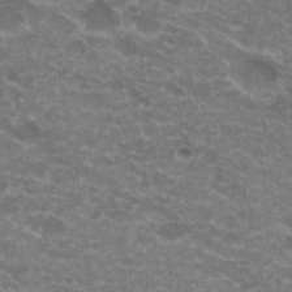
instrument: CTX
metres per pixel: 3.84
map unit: Hto
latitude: 20.4223
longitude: -36.7058
